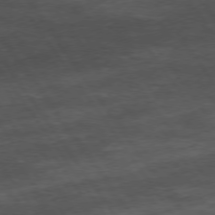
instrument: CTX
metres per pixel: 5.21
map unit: Hpe
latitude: 74.0255
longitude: -143.0081
